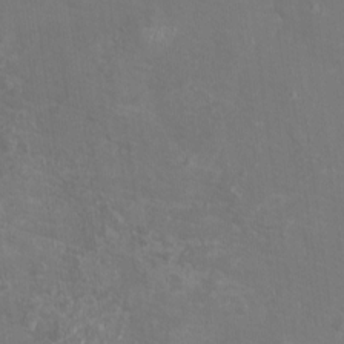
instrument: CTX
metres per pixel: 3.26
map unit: eHh
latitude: -11.5588
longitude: -62.2334
